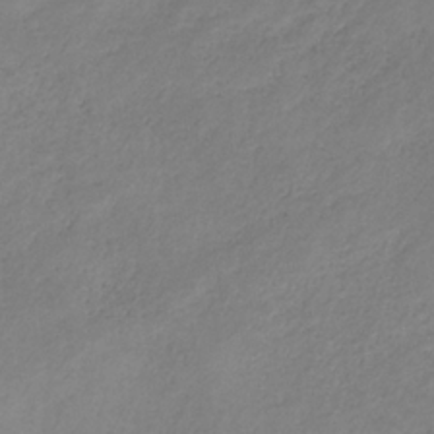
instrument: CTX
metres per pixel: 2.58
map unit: HNb
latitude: -31.3320
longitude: 62.7841
